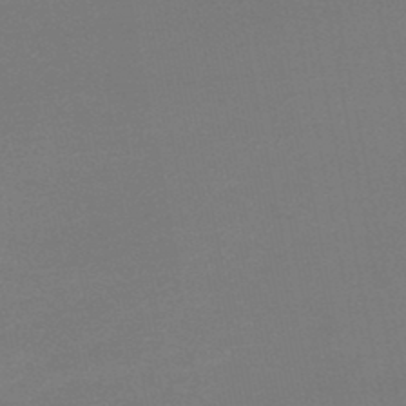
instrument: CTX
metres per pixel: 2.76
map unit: lHb
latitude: -47.0675
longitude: 69.5777
